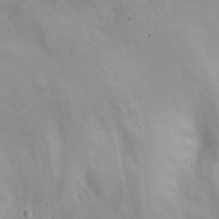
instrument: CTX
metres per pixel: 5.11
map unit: eHh
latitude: 24.6301
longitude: -63.8584
